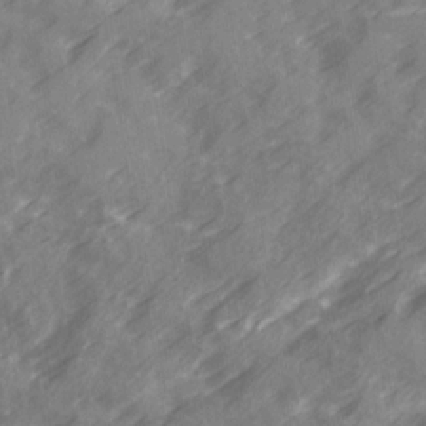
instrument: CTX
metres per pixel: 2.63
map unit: Ave
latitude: 19.9717
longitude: -131.4427
